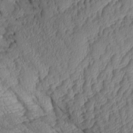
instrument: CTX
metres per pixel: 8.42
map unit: Aa
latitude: 9.1592
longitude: -128.3656
